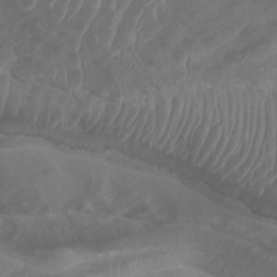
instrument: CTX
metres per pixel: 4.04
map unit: Htu
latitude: 3.4426
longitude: -20.1956
